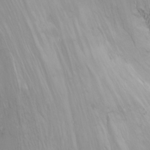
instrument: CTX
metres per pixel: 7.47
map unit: Ht
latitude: 1.0080
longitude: -36.4601
